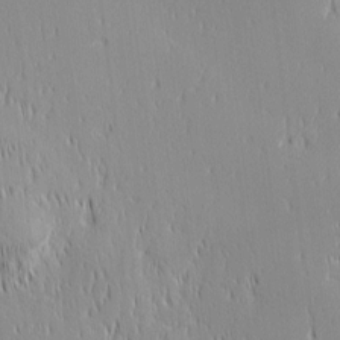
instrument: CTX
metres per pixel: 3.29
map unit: Ave
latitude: 2.8380
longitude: -114.3845
